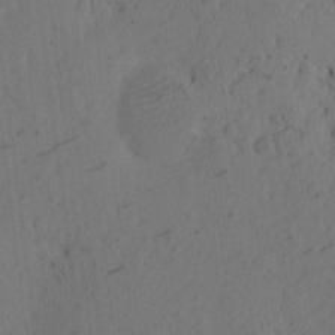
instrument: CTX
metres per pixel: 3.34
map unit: eHh
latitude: 2.9513
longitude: -78.5735
